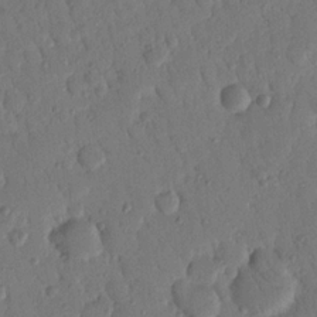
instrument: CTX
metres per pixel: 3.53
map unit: Nhu
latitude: 17.3482
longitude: -78.9514
